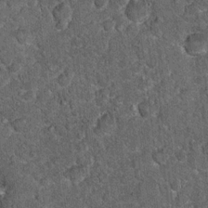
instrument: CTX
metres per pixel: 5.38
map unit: Hto
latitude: 15.6127
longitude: -34.4790
